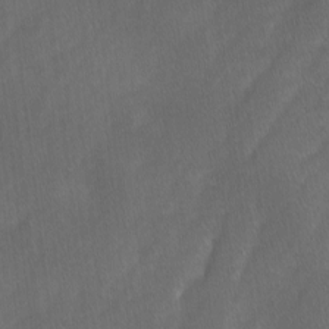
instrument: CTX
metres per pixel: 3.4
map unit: Ave
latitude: -0.5196
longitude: -113.5560
